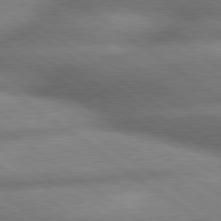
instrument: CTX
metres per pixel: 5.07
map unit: lApd
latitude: 79.7261
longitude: -168.0822
